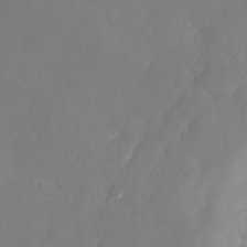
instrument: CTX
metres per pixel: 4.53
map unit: Nhu
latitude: -23.5399
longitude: -70.4412
